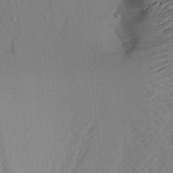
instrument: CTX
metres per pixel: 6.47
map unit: Aa
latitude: 20.5924
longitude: -146.8191
